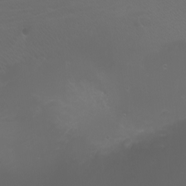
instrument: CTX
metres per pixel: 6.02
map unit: Nhu
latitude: -7.8611
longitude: -73.0270
